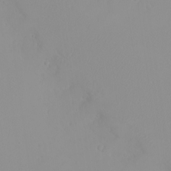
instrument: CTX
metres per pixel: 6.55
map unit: eHh
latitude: -8.2928
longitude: -70.2144
